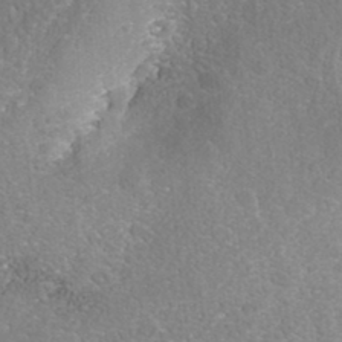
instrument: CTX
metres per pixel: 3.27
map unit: Nhe
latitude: -41.5777
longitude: -110.9325
